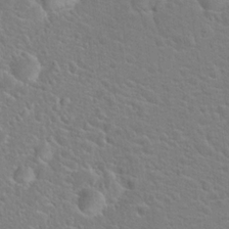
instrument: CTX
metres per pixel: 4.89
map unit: Hto
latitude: 19.7260
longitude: -44.3467
